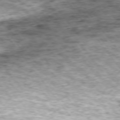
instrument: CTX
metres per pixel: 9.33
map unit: Ap
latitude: -74.1984
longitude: -73.0648
